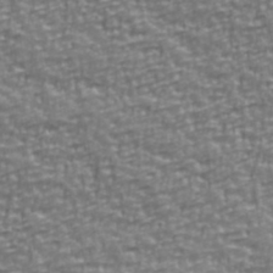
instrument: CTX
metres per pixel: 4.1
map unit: Ave
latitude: 40.8380
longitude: -113.2159
